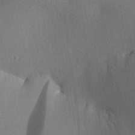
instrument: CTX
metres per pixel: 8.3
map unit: Aa
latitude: 27.7072
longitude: -137.2159
